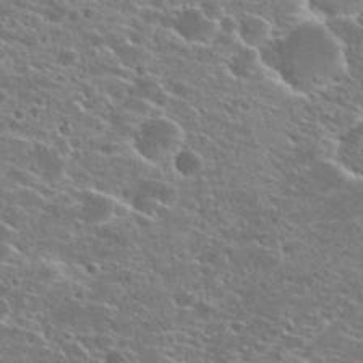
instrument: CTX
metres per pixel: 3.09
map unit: Hto
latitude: 22.8947
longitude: -41.0269
